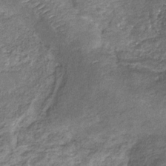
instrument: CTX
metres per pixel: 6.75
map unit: eHb
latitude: -31.3320
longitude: 68.9919
